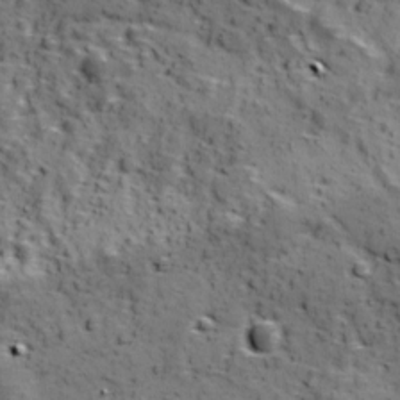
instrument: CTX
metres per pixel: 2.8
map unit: Ave
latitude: 11.5560
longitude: -105.3104
